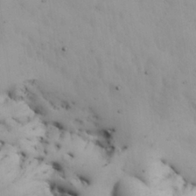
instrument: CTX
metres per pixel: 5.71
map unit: Nhu
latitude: 27.6127
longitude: -71.8772
